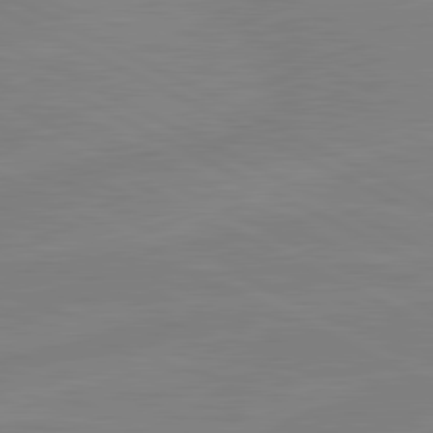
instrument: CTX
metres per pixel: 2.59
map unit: lApd
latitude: 81.3671
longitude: -176.5545
